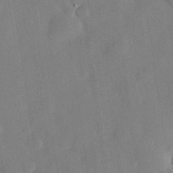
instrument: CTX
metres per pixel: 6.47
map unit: eHh
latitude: 29.4426
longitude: -81.4615
